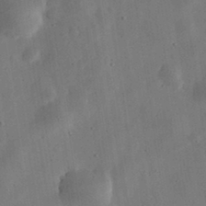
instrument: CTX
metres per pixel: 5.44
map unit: eHh
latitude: 32.4979
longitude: -75.8583
